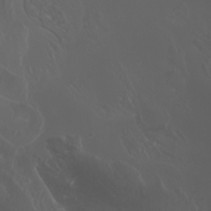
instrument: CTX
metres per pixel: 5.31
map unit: Htu
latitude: -7.1053
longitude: -73.4427
